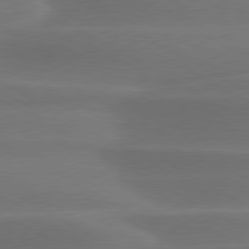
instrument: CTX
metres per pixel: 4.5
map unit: lApd
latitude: 79.1781
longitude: -115.0269
